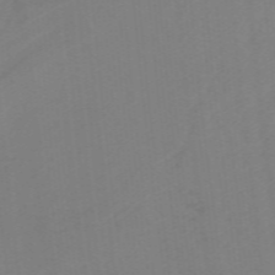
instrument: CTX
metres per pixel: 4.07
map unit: lHb
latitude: -48.4440
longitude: 83.7100
